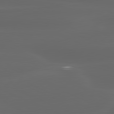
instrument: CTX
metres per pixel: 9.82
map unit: lApd
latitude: 80.2522
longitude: -117.8206
